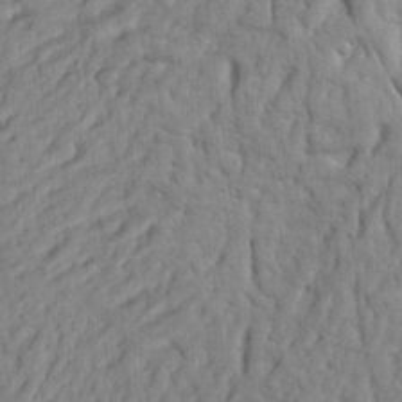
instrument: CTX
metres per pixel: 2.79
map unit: Nhu
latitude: 20.6113
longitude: -76.7435
